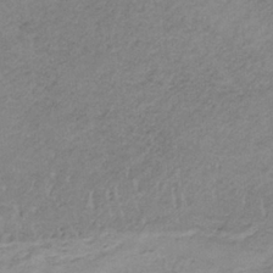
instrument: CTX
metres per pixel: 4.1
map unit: HNb
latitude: -34.4251
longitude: 58.8785
